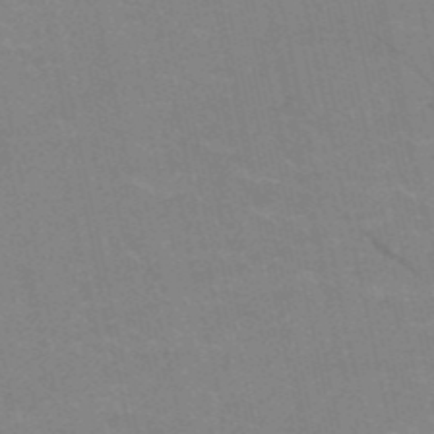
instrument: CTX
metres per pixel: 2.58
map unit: HNb
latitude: -52.1416
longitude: -43.7450
